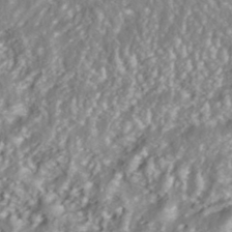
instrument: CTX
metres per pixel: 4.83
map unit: ANa
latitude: -40.8219
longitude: 102.4440
